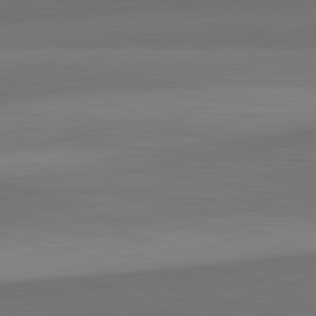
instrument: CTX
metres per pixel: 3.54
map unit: lApd
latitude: 82.4034
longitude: 157.1431
